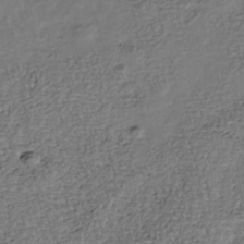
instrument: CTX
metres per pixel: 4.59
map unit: Nhu
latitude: -39.7478
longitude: -81.0080
